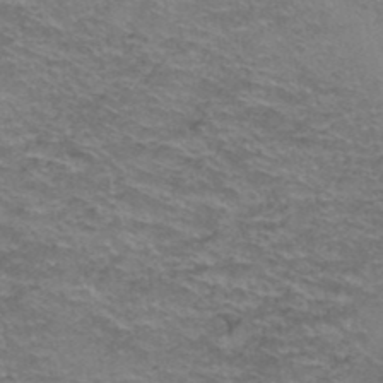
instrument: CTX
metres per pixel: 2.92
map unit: Hto
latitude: 38.8002
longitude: -42.9325
